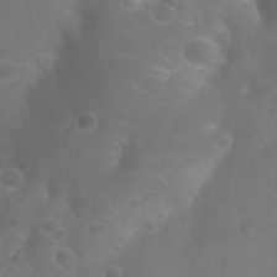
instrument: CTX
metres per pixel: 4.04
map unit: Nhu
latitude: 27.4049
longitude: -55.3859
